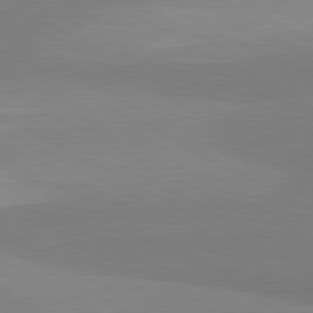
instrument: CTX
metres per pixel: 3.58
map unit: lApd
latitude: 81.4615
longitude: 159.3320
